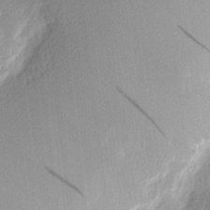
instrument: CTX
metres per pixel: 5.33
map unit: Nhu
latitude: 2.3278
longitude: -76.6868
